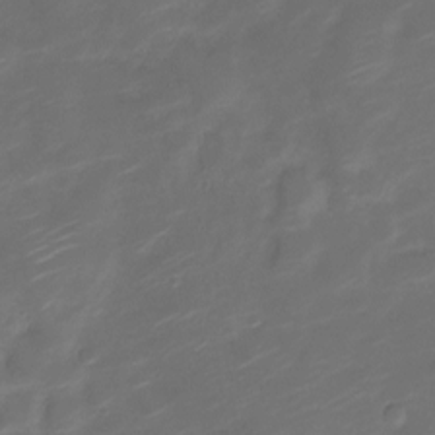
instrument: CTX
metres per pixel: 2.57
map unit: Nve
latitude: -20.9730
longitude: 105.5966
